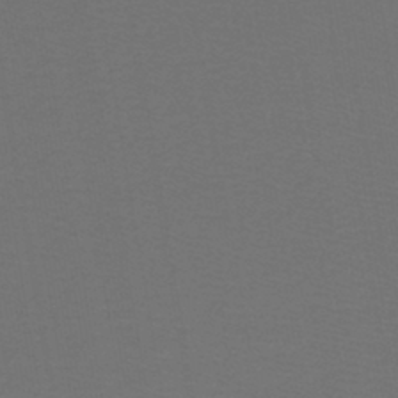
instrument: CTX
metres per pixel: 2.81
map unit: lHb
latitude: -43.7099
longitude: 53.0675
